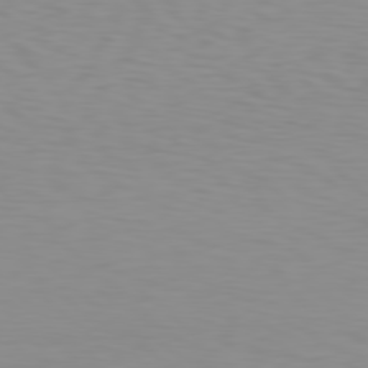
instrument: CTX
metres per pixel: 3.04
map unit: Hpe
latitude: 78.3845
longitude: -144.7246
